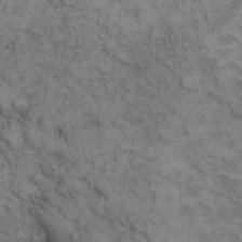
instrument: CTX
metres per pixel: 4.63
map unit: eHh
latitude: 14.1200
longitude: -63.5938
